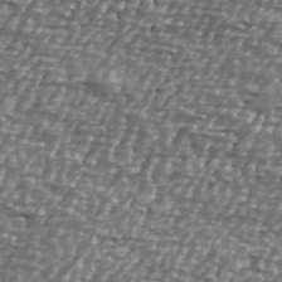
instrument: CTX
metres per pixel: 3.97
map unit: Ave
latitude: 40.4034
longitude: -112.6112
